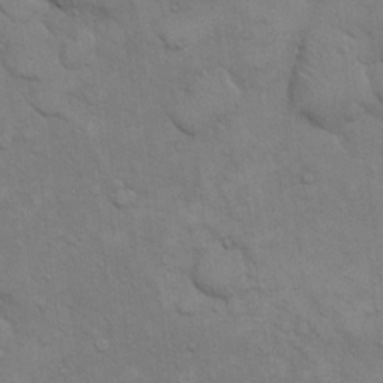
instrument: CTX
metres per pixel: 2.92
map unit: eHh
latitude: 15.8017
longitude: -66.3656
